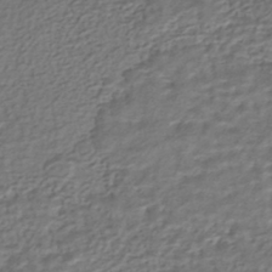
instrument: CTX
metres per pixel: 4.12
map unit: HNhu
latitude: -43.3509
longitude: 101.1809
